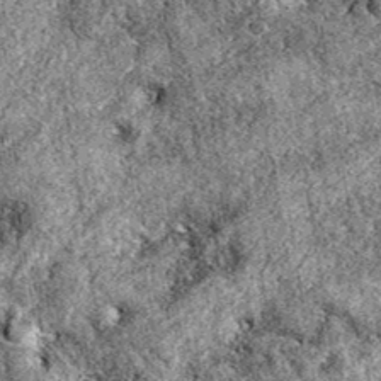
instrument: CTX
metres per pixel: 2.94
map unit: eAb
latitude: 38.9136
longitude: 111.8800
